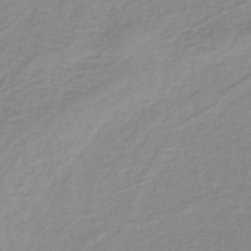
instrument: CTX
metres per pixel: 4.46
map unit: lHb
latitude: -36.0472
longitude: 70.3495
